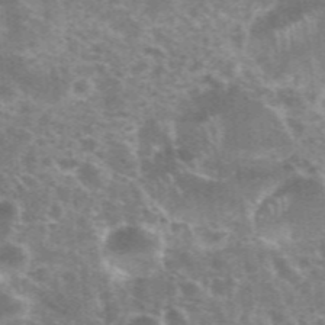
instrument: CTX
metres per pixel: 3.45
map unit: eHh
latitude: 35.5749
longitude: -59.9528
